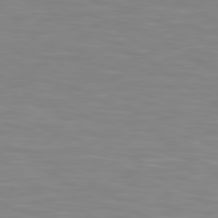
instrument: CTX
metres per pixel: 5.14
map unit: lApd
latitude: 80.1200
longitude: 120.6707
